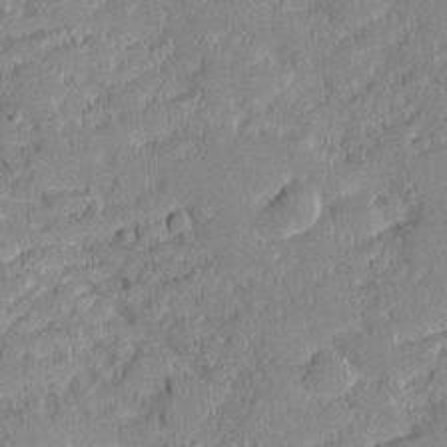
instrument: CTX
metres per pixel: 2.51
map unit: eHh
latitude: -2.1605
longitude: -83.0647
